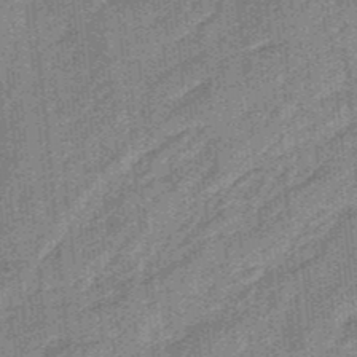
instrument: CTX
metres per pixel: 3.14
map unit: HNb
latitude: -36.1983
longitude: 57.2565
